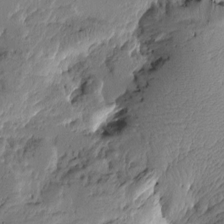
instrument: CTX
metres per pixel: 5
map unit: Htu
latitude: -2.4628
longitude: -178.1389
